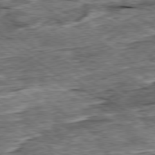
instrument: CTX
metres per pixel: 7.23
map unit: Ap
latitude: -79.6910
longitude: -85.0081
